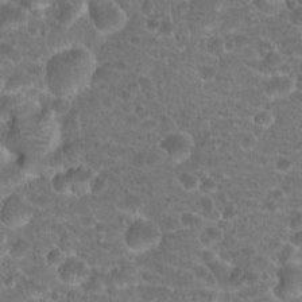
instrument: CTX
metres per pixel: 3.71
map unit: Hto
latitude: 18.7624
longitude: -40.6868
